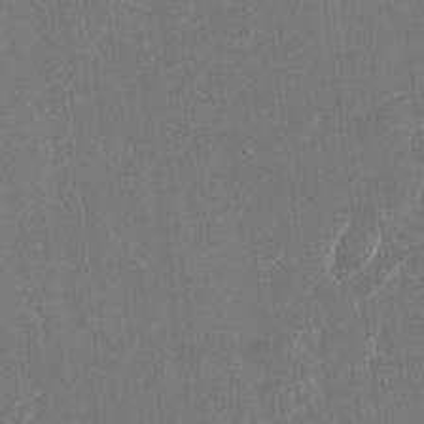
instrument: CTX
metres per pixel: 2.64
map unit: Nhu
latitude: -23.8045
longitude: -72.1389
